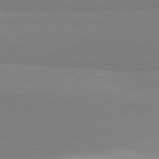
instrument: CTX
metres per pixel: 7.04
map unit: lApd
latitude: 81.5938
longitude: 159.4643
